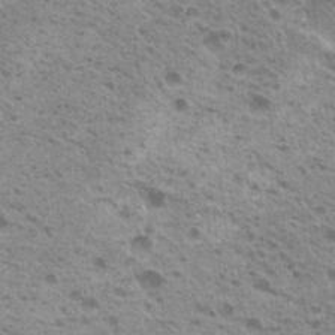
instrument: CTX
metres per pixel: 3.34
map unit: Hto
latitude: 20.0633
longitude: -31.7828
